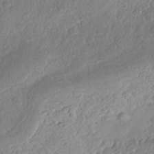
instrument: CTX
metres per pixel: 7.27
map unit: Nhe
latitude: -41.7289
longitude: -111.7261
